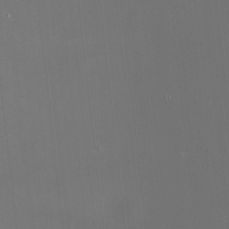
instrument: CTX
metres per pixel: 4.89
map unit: HNhu
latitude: 6.9325
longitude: 8.7841
